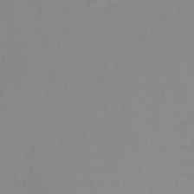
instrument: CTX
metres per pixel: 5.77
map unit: HNb
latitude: -35.3132
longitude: 51.7100
